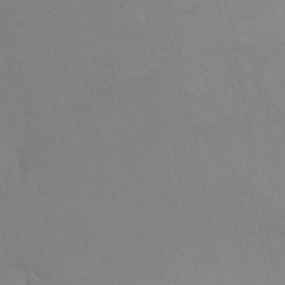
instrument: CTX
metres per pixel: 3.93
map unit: Ht
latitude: -3.7666
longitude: -26.7246
